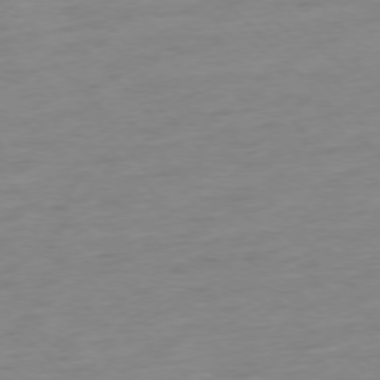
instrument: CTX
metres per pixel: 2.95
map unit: Ap
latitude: -76.8030
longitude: -63.5938
